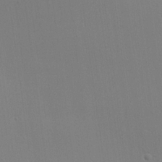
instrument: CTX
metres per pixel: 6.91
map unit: lHvf
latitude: 23.3859
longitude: 141.0486
